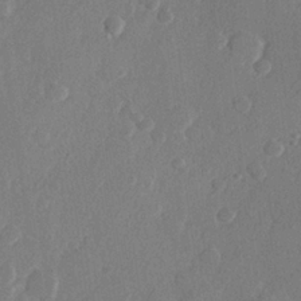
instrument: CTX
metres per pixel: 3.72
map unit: Hve
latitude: 23.2726
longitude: 145.3699
